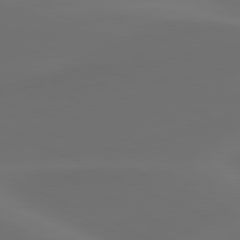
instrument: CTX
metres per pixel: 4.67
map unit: lApd
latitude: 80.6490
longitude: -82.8569
